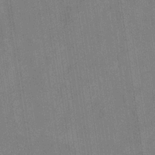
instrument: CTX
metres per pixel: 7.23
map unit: eHb
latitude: -35.1809
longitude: 73.7288
